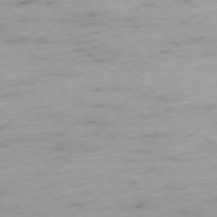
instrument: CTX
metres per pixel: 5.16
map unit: Ap
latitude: -77.3321
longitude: -60.7813
